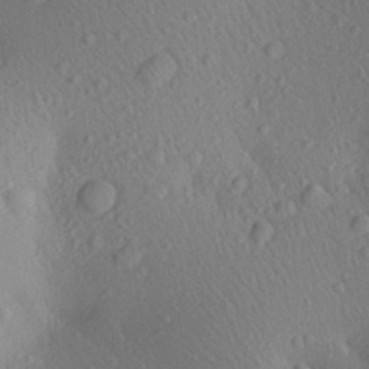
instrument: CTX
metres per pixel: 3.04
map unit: Aa
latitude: 22.6490
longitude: -139.3293
